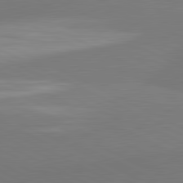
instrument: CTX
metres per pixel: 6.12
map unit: lApd
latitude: 81.7072
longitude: 158.1794
